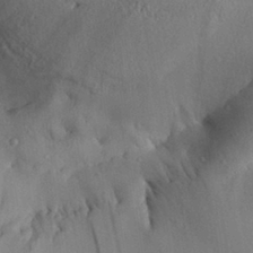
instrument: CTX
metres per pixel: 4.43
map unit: Aa
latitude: 28.2900
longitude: -133.5371
